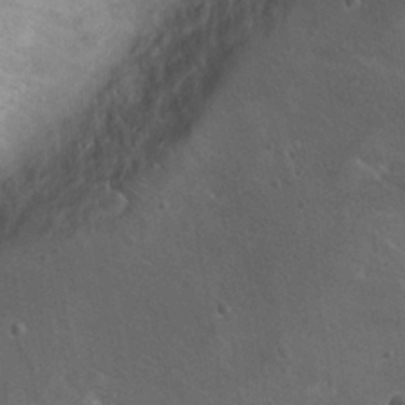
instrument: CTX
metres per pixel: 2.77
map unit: Nhu
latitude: 17.4804
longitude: -30.6680
